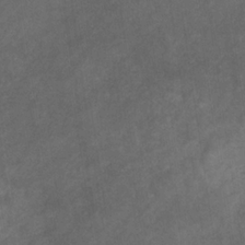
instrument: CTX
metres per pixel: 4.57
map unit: eHb
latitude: -32.1417
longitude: 71.4643
